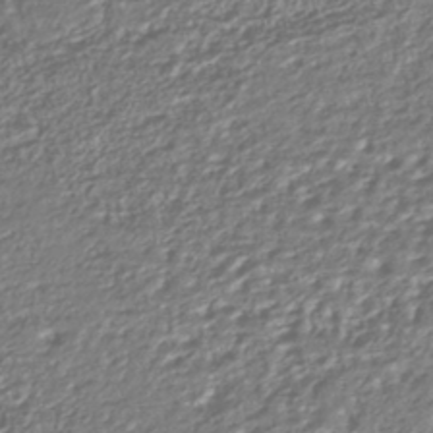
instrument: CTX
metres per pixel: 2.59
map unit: HNhu
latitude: -42.9730
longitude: 107.4833
